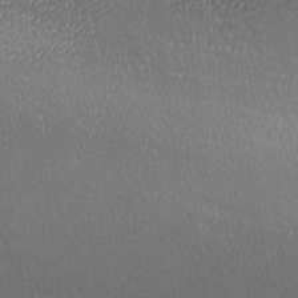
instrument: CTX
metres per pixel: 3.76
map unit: lAa
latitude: -10.7463
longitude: -126.1767
